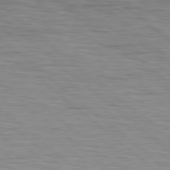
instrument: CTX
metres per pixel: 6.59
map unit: Hpe
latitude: 78.9325
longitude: -140.1577
